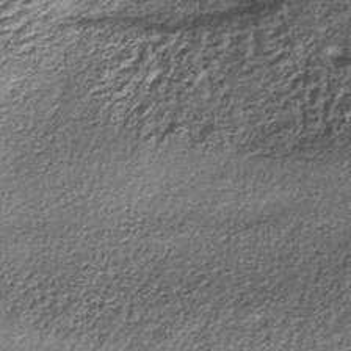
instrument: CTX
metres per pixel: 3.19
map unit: lHb
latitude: -38.0283
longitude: 66.2551
